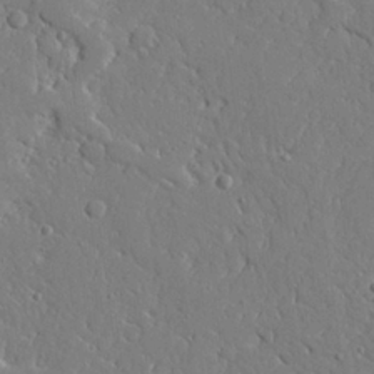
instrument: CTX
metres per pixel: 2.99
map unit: Ave
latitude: 24.0255
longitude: -129.9906
